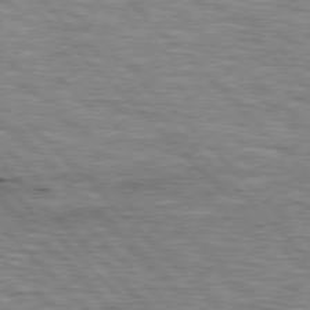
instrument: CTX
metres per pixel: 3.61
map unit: lApd
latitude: 76.6490
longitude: -58.4790
